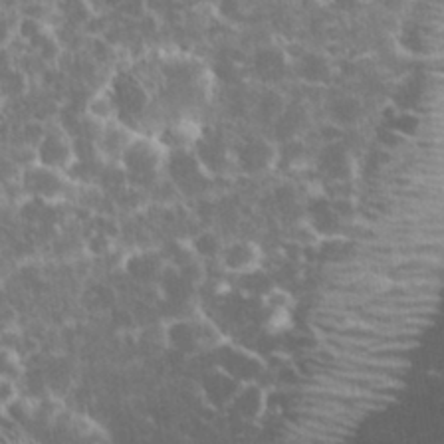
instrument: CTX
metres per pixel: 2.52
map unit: eHh
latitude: 33.5371
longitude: -61.9717
